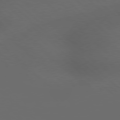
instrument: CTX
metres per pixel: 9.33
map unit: Hpe
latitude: 77.9150
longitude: -176.4223
